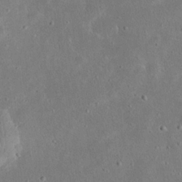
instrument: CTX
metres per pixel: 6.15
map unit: eHh
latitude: 23.8016
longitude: -67.7449
